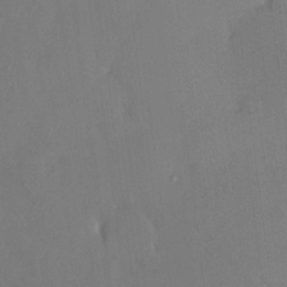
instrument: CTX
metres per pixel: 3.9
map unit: HNhu
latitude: 6.2522
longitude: 3.5021
